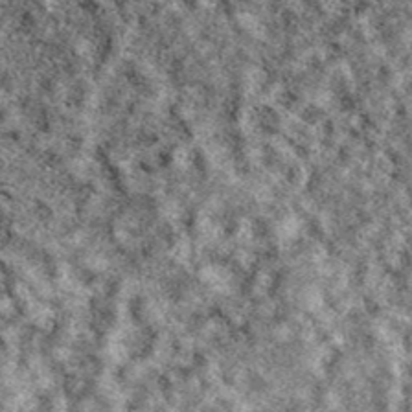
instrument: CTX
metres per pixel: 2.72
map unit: eAb
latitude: 39.4804
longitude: 111.2943
